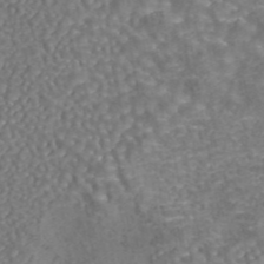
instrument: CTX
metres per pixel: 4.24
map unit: eAb
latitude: 43.3482
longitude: 106.0472
